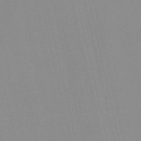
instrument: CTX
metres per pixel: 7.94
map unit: Nve
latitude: -57.1242
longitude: 60.9731
